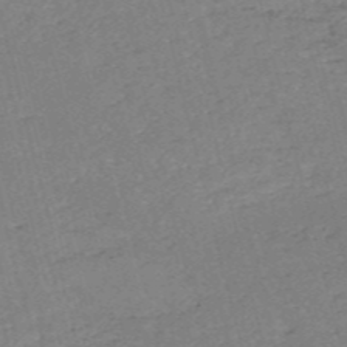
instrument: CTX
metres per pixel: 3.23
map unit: HNb
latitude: -54.1039
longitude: -36.9136
